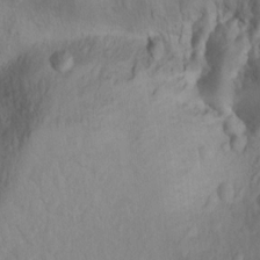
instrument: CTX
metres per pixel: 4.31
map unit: Ht
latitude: 10.6869
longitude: -32.4979
